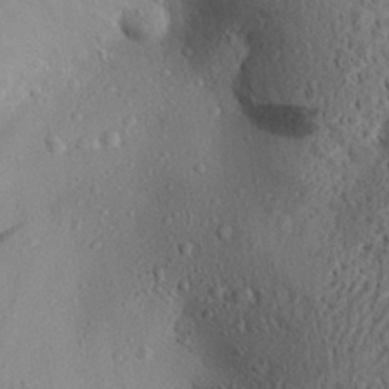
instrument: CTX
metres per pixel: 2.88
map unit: Aa
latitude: 28.3845
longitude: -131.4805
